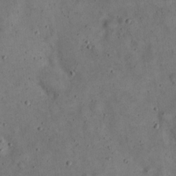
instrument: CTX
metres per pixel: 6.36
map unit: eHh
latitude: 20.1767
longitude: -61.1403
